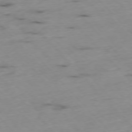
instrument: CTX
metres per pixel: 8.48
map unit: Ap
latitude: -76.8219
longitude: -91.8961
